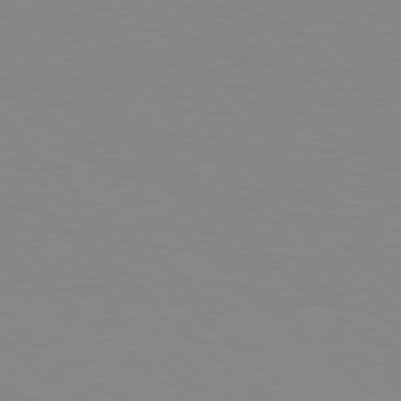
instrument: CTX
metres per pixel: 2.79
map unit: Hpe
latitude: 78.1200
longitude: -161.3104
